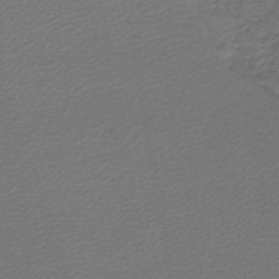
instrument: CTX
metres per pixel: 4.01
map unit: lHb
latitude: -43.4832
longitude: 62.0661
